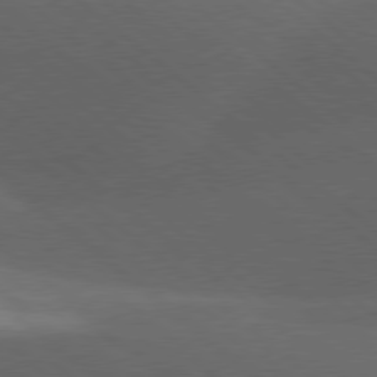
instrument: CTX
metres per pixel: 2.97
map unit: lApd
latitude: 78.2901
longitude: -52.6302
